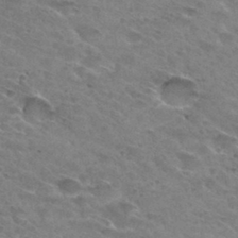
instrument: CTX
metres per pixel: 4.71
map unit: Hto
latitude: 31.5371
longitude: -45.9528
